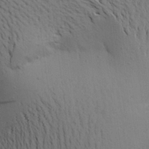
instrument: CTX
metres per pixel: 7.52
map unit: Aa
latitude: 20.9703
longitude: -148.3467
